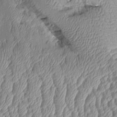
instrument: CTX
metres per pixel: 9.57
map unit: Aa
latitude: 9.4238
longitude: -128.6679
